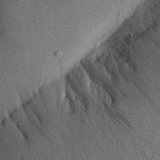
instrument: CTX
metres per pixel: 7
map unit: Aa
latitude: 20.8569
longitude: -143.2537
